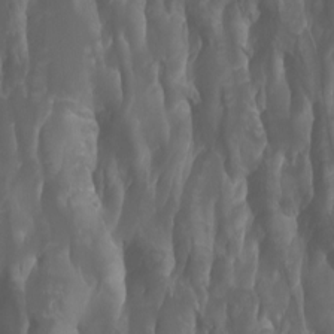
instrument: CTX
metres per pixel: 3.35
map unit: Htu
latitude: -5.0108
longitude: -75.5938
